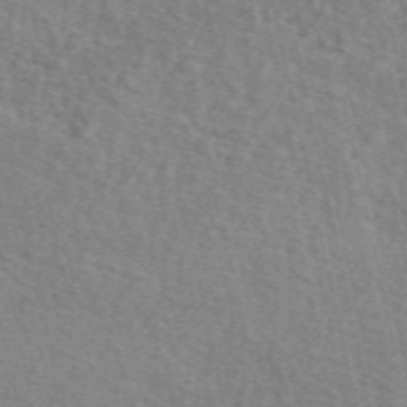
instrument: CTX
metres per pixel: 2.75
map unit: eAb
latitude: 51.4993
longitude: 113.8611
